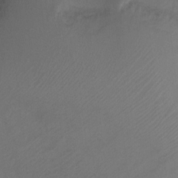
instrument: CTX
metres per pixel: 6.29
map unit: Nhu
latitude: -11.6155
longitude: -34.3278
